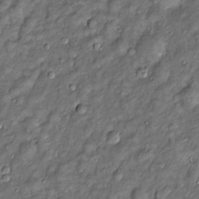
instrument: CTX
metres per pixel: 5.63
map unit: Htu
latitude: -7.0675
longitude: 159.5777
